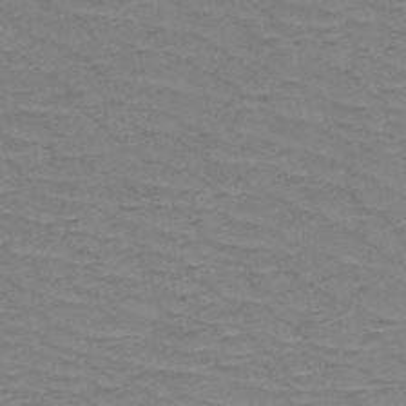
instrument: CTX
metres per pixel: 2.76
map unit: HNb
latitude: -53.6910
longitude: -44.3089
